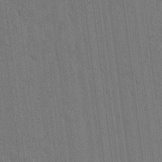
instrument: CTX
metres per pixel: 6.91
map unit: lAvf
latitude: 7.6127
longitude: 165.6911
